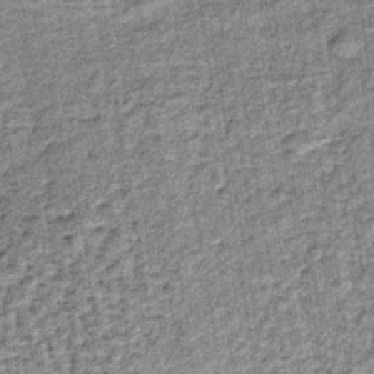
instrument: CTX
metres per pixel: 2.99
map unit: lHb
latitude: -37.3698
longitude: 64.1228
